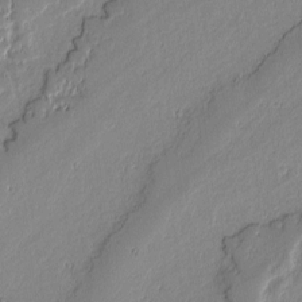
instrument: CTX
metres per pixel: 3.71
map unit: lAvf
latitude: -0.7464
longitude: -108.4034
